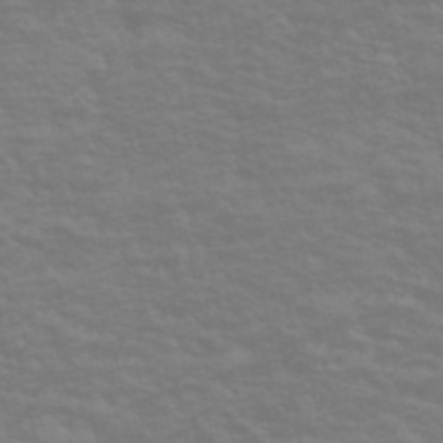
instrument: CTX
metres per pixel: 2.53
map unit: eHh
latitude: -51.5777
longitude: -24.0444
